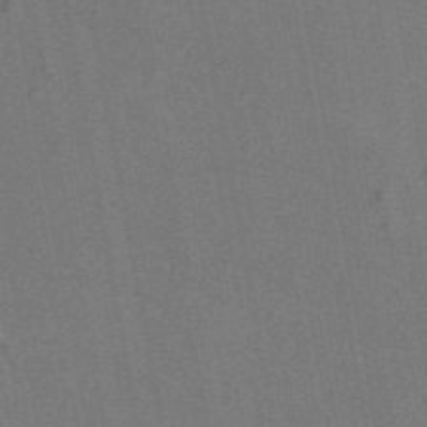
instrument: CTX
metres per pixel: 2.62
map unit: eAb
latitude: 47.0837
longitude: 117.0108
